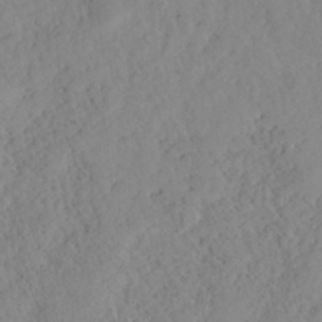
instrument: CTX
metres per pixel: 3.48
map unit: HNhu
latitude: -36.1416
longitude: 32.9920
